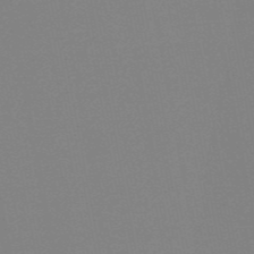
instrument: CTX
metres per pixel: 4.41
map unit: HNb
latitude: -54.4251
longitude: -39.4615
